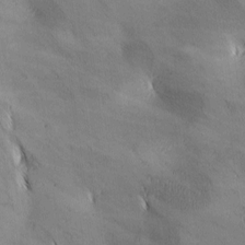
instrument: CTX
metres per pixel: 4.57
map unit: lAa
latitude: -4.9730
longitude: -120.7624
